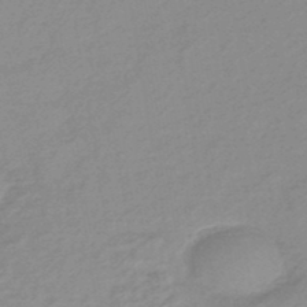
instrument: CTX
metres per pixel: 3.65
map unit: eHb
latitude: -45.3321
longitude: 89.5021
